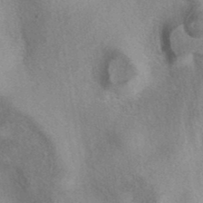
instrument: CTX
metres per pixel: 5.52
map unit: eAb
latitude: 40.1577
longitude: 106.7275
